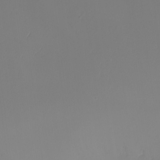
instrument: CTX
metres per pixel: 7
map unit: eHh
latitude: -5.0864
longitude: -87.5371
